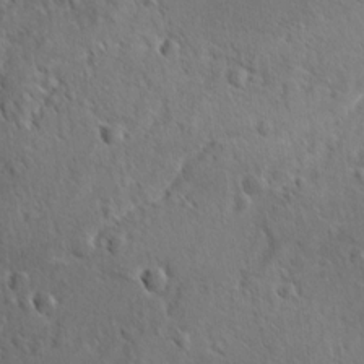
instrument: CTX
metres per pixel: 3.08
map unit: lAvf
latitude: -9.8800
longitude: -120.3090
